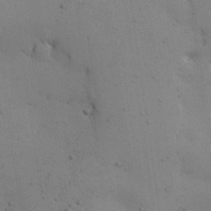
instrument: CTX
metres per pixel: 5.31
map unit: Aa
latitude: 26.9892
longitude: -130.1767
